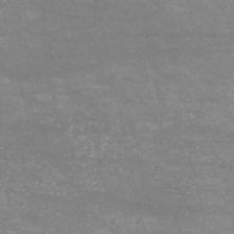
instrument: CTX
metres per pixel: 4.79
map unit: HNb
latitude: -53.8422
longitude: -38.7057
